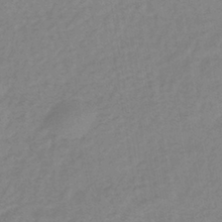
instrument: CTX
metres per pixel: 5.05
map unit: lHb
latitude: -40.3495
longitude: 72.5196
